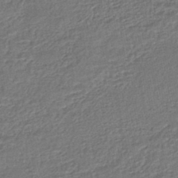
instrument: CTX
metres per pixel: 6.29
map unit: HNhu
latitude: -46.4818
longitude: 102.0283
